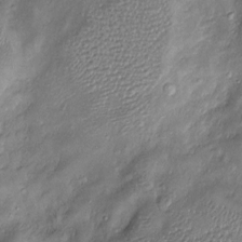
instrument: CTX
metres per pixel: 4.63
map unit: Htu
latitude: -6.7652
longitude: 160.0094
